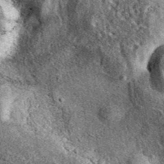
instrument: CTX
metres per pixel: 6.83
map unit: eAb
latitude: 39.4615
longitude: 108.5196
